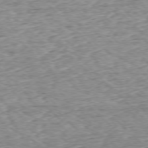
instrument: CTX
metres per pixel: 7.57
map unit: Ap
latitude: -76.9164
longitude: -86.8002
